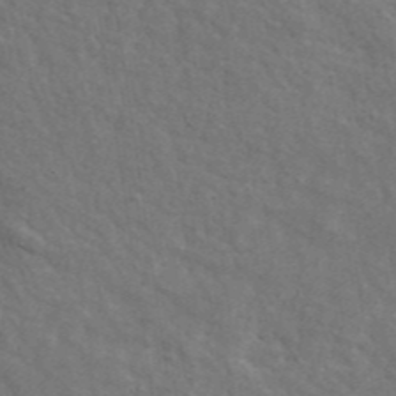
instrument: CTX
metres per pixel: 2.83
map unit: ANa
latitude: 41.8016
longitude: 29.5210
